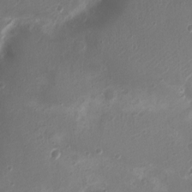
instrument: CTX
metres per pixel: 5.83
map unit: Nhu
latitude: 5.1781
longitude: -18.6490
